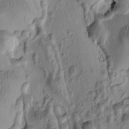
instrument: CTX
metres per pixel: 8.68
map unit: eHh
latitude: -0.4818
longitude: 15.5777
